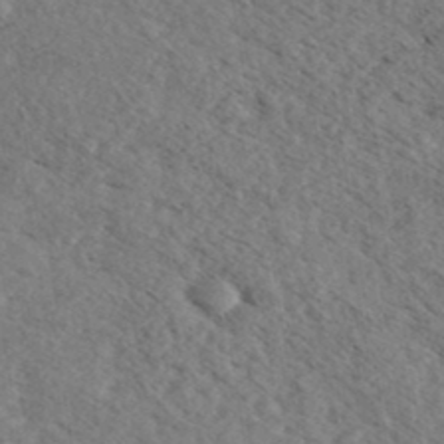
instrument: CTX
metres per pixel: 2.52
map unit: eHh
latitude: 35.5938
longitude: -140.1388
